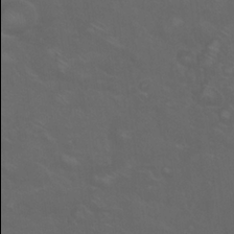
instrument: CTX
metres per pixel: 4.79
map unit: Nhu
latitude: 24.3467
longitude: -53.9906
